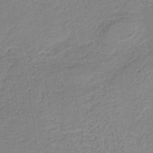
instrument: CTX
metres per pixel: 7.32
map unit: HNb
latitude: -40.3495
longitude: 50.6896
